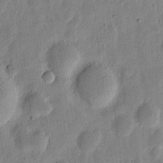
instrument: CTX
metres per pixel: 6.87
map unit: eHh
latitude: 6.8191
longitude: -71.3670
